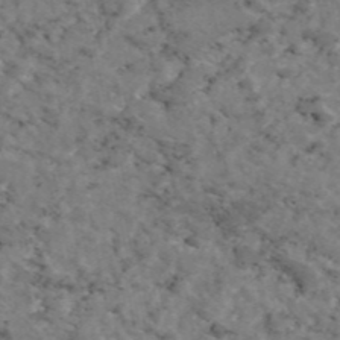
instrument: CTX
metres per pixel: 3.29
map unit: eAb
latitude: 46.1389
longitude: 117.3131
